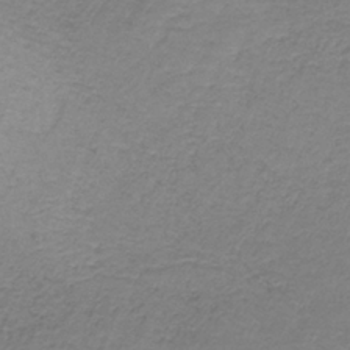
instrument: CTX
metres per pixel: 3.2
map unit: HNb
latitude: -36.1605
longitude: 53.6155
